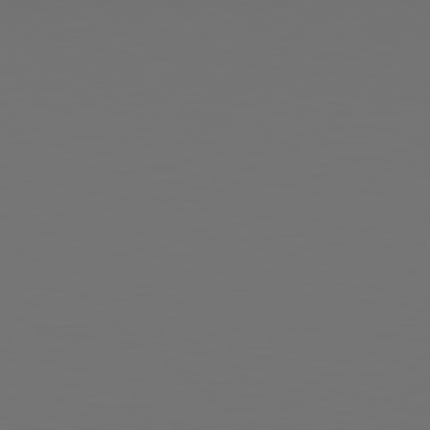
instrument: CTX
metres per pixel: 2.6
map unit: Hpe
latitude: 79.0081
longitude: -163.4427
